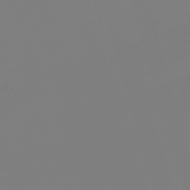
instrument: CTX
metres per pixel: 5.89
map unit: lHb
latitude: -49.9367
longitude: 82.0850
